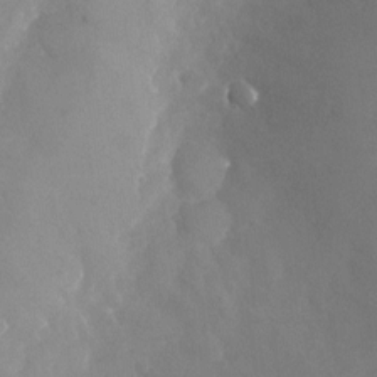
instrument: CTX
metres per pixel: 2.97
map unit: Nhu
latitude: -23.7667
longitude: -57.5182
